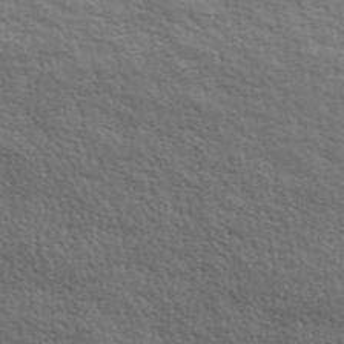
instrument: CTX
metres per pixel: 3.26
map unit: ANa
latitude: 45.8016
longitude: -84.2712
